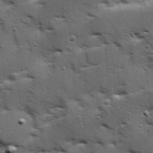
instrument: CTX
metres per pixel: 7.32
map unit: Hve
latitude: 24.2144
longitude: -96.1578
